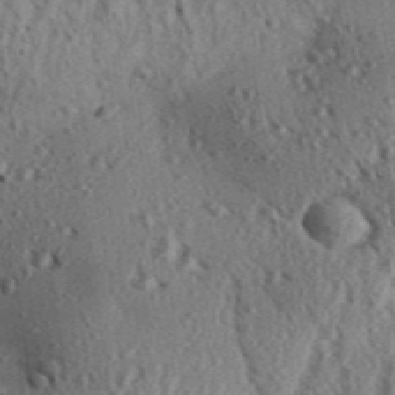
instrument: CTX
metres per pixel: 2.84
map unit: Aa
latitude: 31.1404
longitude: -137.2159
